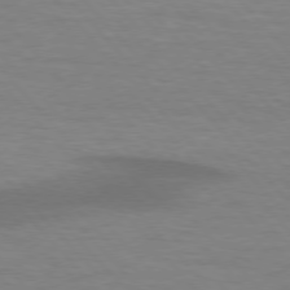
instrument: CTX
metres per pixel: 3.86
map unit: lApd
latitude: 76.2333
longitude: -59.3293
